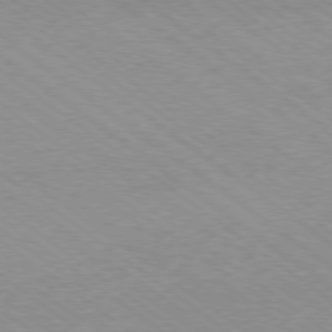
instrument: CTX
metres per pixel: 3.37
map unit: Hpe
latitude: -79.1620
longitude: 8.5385
